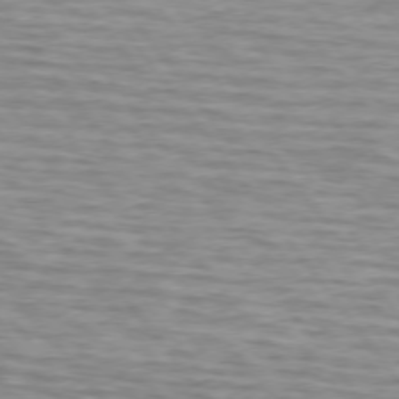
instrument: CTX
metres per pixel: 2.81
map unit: lApd
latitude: 74.6113
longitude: -72.3279
